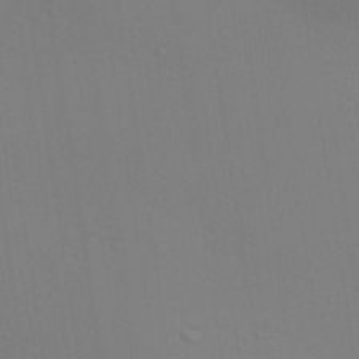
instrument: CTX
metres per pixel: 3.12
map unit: Ave
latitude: 23.2159
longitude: -136.8758
